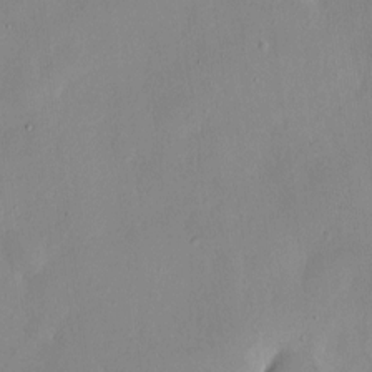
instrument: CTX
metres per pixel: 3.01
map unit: HNhu
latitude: 6.0255
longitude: -5.0458
